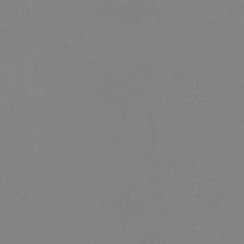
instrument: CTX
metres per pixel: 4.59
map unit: Ht
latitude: -8.7274
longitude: -33.8772
